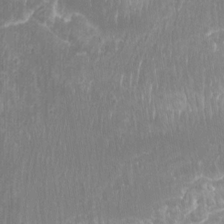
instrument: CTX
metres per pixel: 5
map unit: Htu
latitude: -9.3132
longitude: -75.7072
